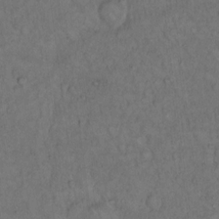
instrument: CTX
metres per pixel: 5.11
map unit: Hto
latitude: 12.5168
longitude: -57.4993
